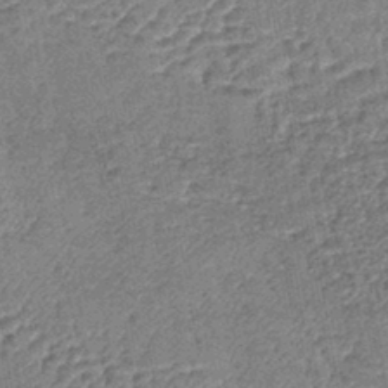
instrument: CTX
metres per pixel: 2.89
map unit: lHb
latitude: -42.8030
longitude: 79.1431
